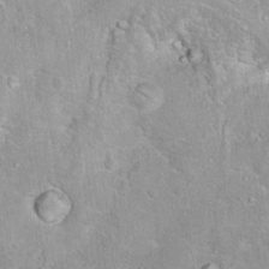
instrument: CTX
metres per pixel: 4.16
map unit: Hto
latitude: 17.1214
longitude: -35.8772
